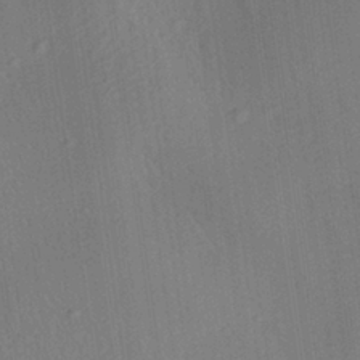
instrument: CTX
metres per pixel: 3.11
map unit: Aa
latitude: 27.2537
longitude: -141.4048
